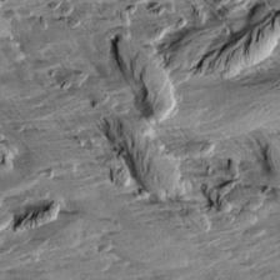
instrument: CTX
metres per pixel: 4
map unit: Aa
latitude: 10.6302
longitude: -141.3103
